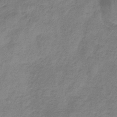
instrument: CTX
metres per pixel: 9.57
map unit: HNb
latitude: -33.5777
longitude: 58.3495
